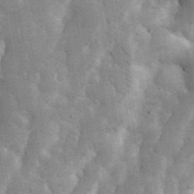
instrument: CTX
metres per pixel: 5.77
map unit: eHh
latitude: 35.5560
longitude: -68.3090
